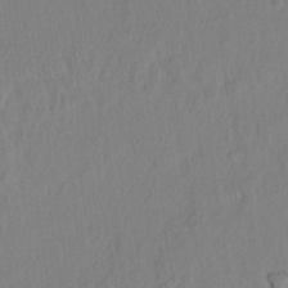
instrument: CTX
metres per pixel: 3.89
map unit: lAvf
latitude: 8.0633
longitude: 166.6896
